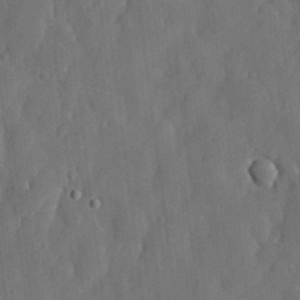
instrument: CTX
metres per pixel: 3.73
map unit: lHvf
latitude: 19.2915
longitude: -113.0836
